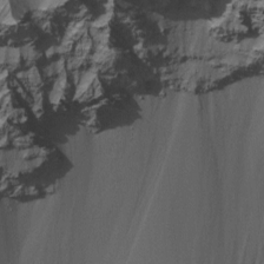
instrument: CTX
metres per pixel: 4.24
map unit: Nhu
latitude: -12.8030
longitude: -66.7624
